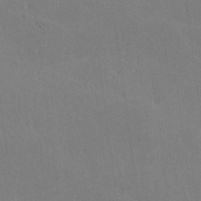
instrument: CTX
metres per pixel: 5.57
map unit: lHvf
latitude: -10.4062
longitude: -102.2900
